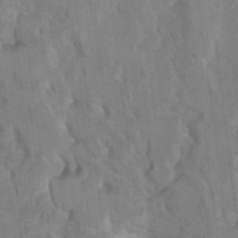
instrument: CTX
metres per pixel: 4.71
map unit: Hto
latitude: 9.2726
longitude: -35.8016
